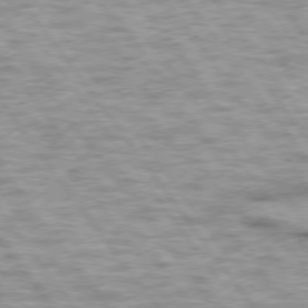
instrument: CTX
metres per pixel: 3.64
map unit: lApd
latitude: 74.9892
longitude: -48.3278
